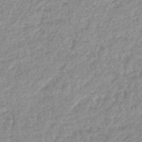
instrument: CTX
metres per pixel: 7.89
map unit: lHb
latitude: -44.2740
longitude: 68.9163
